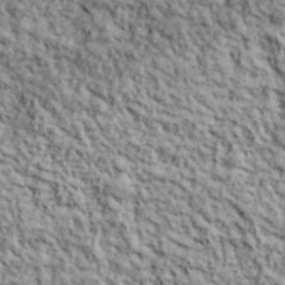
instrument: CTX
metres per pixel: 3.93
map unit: lHvf
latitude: 38.7624
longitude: -90.6679
